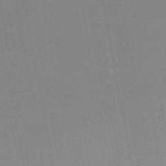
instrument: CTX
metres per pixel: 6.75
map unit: lHb
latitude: -48.1039
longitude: 66.7841
